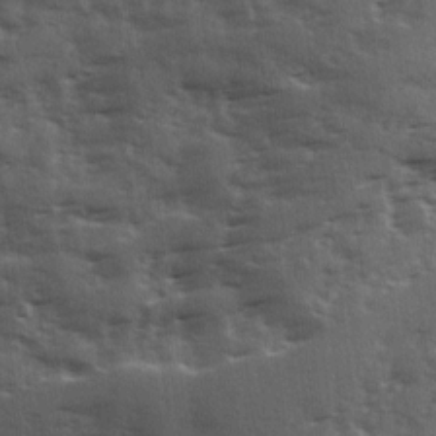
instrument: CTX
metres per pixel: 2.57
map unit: Ave
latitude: 11.9528
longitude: -102.8380
